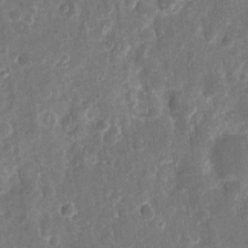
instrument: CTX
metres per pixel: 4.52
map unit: eHh
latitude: 11.3860
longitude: -72.8191
